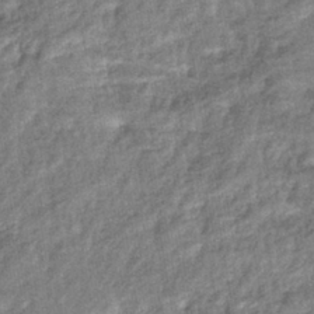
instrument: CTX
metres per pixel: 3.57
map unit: eHb
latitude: -39.8234
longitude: 80.8786
